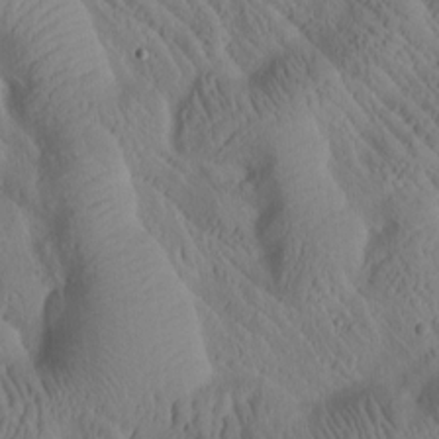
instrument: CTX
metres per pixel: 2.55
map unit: Htu
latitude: 0.9513
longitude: 176.0283
